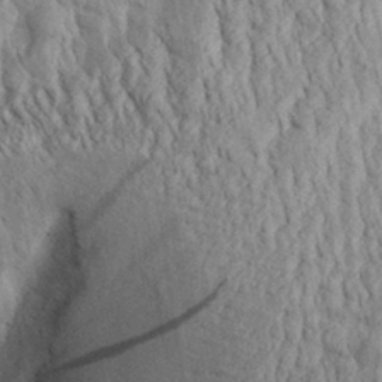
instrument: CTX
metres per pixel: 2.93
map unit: Aa
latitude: 29.5182
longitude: -138.2711
